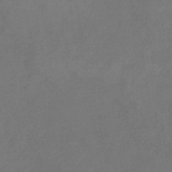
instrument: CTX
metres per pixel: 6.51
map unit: eHb
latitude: -34.5952
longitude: 75.2943
